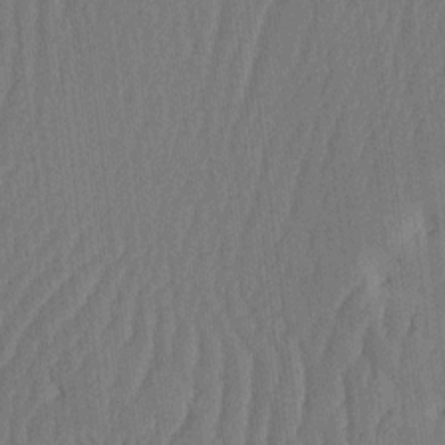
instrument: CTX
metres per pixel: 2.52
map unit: HNhu
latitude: -2.1983
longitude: 14.2740
